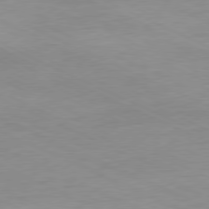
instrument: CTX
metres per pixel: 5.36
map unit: Ap
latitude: -78.3684
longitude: -72.6869
